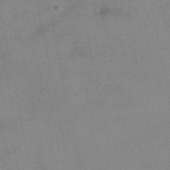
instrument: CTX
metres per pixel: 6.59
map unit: eAb
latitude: 49.7072
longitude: 106.0283
